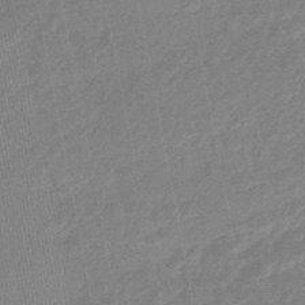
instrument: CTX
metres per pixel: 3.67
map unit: HNhu
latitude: -45.8045
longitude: 92.3117
